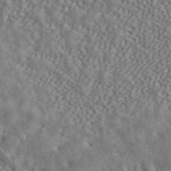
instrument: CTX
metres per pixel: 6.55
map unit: ANa
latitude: 43.6127
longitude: 48.7652
